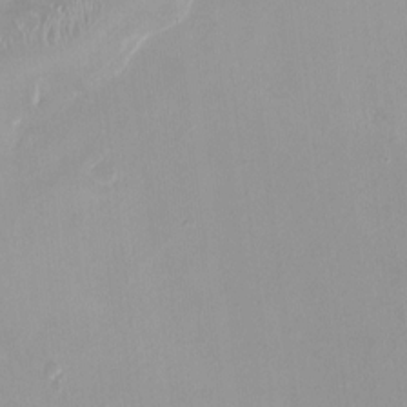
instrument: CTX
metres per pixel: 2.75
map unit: HNhu
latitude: -0.0094
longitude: -4.7813
